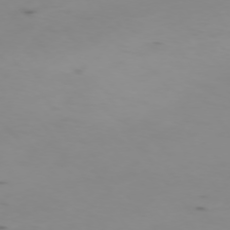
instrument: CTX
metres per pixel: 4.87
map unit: Ap
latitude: -76.0094
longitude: -67.5182
